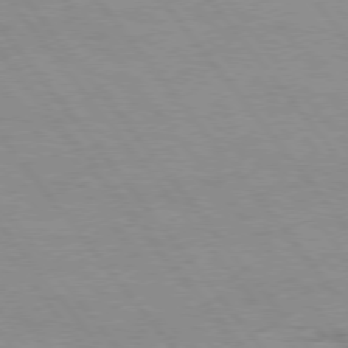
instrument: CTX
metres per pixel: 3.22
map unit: Hpe
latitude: 75.3671
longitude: -143.5749
